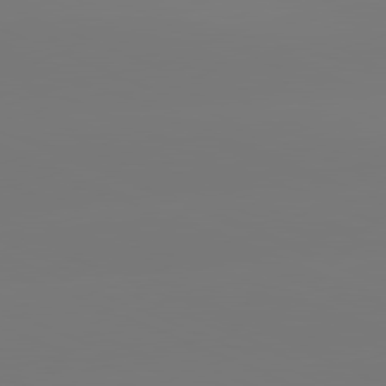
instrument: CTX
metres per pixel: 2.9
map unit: lApd
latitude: 81.3104
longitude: -150.5923
